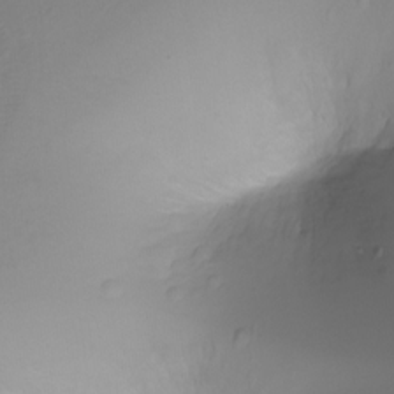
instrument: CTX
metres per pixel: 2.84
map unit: Ht
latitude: -7.0486
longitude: -20.4601
